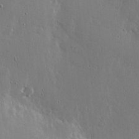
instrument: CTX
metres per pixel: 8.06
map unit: lHvf
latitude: 18.4034
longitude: -117.2915
